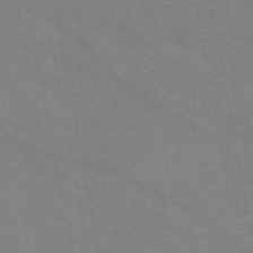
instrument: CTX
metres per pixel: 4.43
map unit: HNb
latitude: -48.0850
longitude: 57.1053
